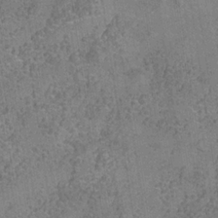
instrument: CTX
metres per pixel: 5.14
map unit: Hve
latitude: -34.7652
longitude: 89.8233
